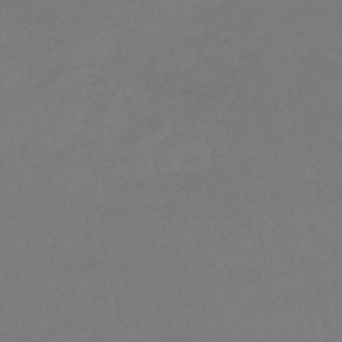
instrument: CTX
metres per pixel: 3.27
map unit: lHb
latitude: -44.9353
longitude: 68.3117
